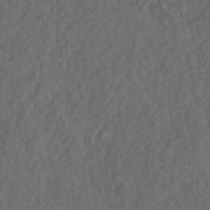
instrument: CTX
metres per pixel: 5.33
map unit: ANa
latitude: 42.3656
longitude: 51.5966
